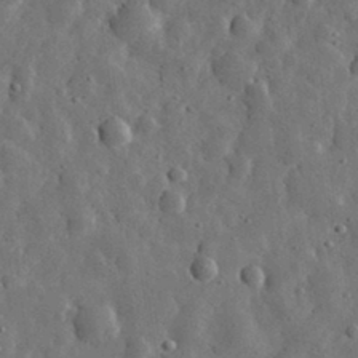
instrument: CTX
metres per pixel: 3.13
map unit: eHh
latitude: 31.9151
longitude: -74.6113
